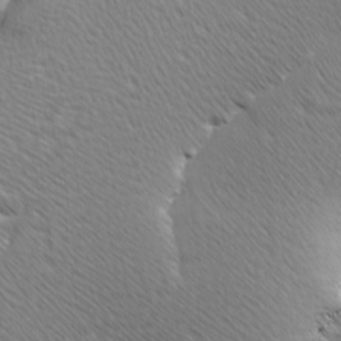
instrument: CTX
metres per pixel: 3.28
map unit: Ave
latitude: 8.0444
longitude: -106.0255
